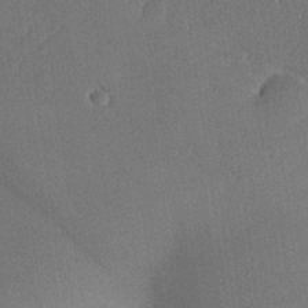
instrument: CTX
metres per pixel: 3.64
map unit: lHvf
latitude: 25.8961
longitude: 141.0486
